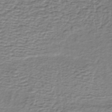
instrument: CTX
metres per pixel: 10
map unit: lHb
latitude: -35.3699
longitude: 60.5763
